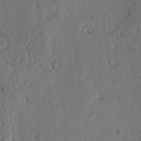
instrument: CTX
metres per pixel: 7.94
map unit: lAvf
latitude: -4.1983
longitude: -113.8772
